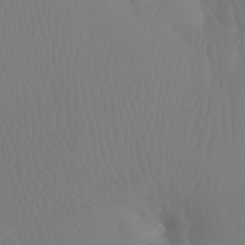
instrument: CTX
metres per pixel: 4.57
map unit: Ht
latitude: -7.1053
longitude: -32.1956
